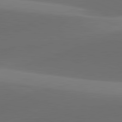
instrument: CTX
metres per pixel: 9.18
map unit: lApd
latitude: 81.8961
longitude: 130.1606
